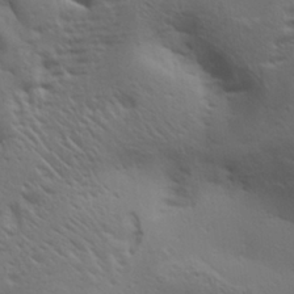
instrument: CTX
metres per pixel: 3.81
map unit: Aa
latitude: 29.1403
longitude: -134.6868
